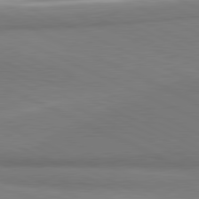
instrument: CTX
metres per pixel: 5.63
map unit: lApd
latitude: 81.4615
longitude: 161.8611
